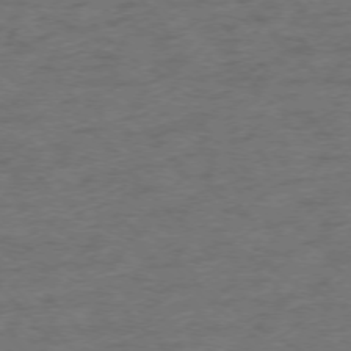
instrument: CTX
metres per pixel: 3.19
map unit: Ap
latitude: -75.9367
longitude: -80.5168
